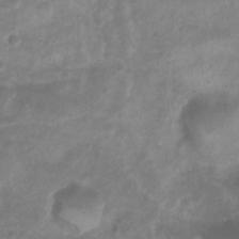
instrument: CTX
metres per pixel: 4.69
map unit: Htu
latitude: 3.2726
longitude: -21.6883
